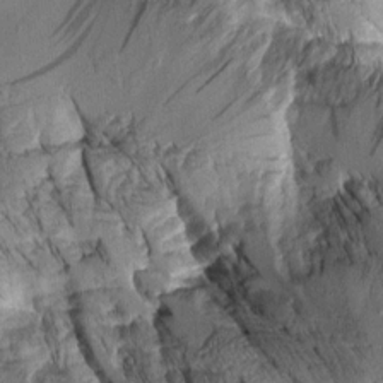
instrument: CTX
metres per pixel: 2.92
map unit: Aa
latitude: 8.7246
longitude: -128.4979
